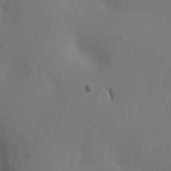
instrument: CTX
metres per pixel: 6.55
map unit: lAa
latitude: 6.5546
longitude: -114.2333
